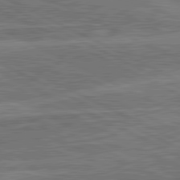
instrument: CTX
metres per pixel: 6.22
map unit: lApd
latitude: 81.4237
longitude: -166.9135
